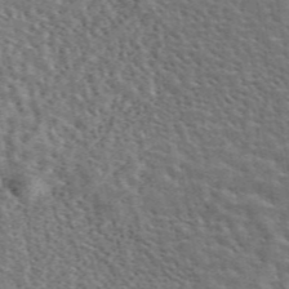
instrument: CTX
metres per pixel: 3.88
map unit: eAb
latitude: 44.7624
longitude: 111.7666
